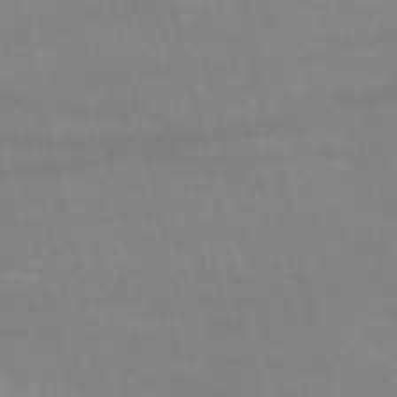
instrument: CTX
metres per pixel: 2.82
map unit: HNb
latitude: -53.4832
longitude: -37.5371
